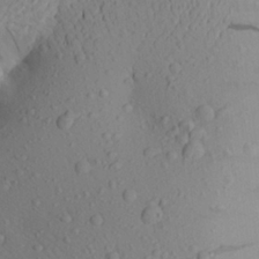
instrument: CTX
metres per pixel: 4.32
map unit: Aa
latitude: 24.4790
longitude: -145.8961
